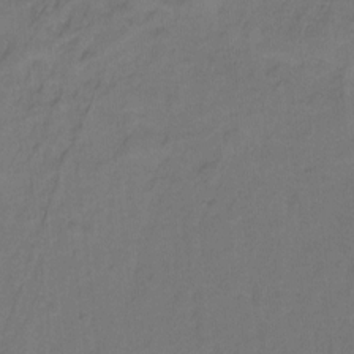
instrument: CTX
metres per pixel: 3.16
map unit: Hto
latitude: -2.3873
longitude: -34.3089
